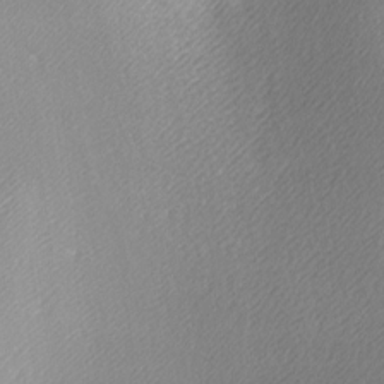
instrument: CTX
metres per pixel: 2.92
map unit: lAa
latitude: -5.6910
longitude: -122.1767
